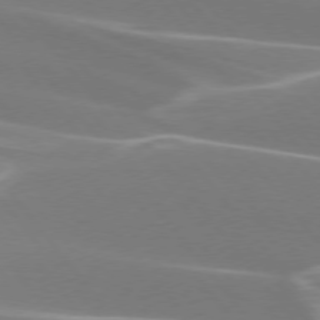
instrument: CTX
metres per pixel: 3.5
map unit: lApd
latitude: 75.4804
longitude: -63.0459
